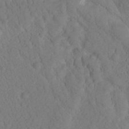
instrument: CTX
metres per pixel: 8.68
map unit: Htu
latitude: -0.8219
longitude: 173.7666
